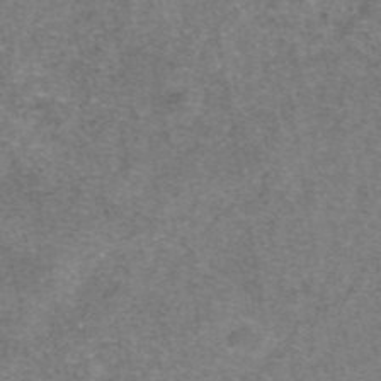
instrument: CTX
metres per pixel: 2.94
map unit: eAb
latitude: 47.0270
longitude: 102.6707
